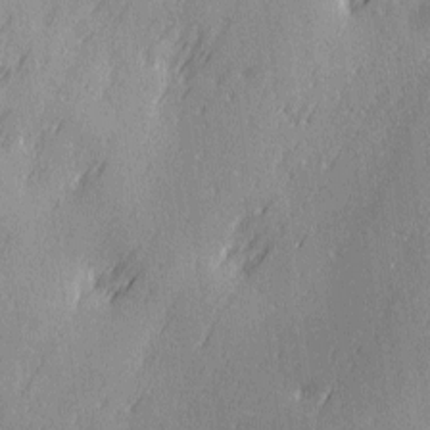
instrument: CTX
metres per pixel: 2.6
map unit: Ave
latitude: 2.8002
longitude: -112.0444
